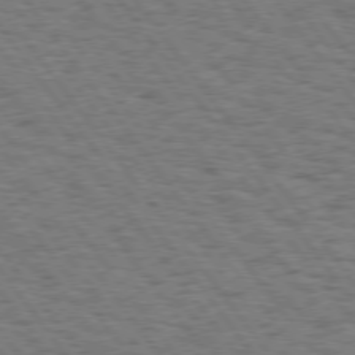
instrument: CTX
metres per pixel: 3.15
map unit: Hpe
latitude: 74.8380
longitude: -135.0080
